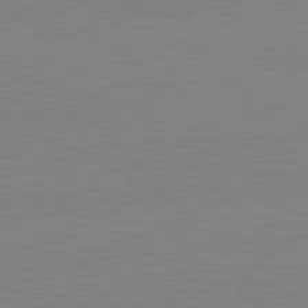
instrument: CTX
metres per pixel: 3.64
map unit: lApd
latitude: 81.8772
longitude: -156.9513
